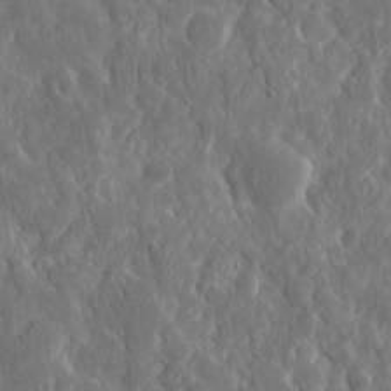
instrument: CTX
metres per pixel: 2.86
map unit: eHh
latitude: 12.8002
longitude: -73.3482
